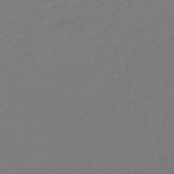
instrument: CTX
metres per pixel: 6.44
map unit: lHb
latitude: -46.0283
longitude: 59.7477
